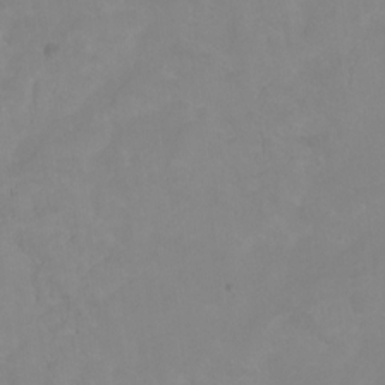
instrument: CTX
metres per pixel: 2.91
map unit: Ht
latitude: -1.0298
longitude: -38.6490
